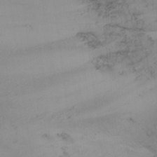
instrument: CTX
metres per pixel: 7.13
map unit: Aa
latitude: -3.2753
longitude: -72.6680
